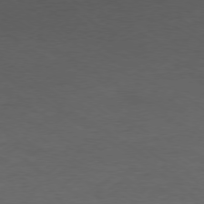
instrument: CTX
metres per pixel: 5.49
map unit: Ap
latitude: -76.5385
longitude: -76.9891
